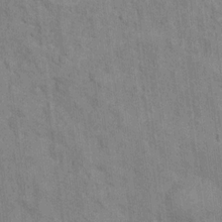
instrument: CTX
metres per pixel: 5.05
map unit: Hto
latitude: 14.6491
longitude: -37.8961
